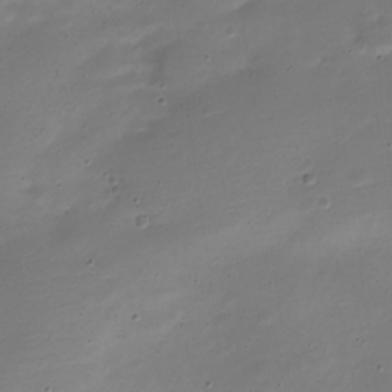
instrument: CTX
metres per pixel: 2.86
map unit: Nve
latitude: -21.9556
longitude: 105.1053
